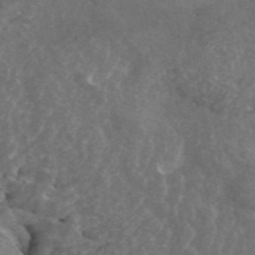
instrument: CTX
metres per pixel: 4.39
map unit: ANa
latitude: 44.3656
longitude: 25.0675
